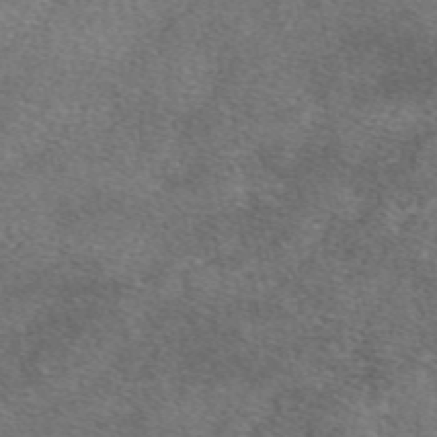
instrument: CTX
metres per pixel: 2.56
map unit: eAb
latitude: 47.7072
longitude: 107.5966
